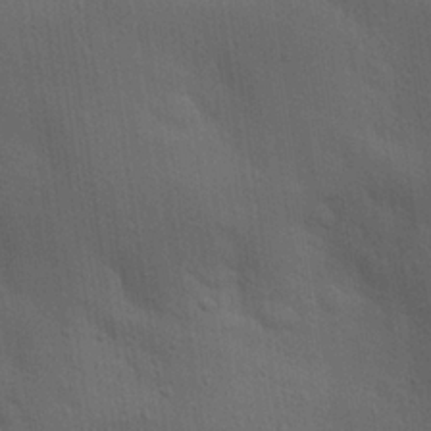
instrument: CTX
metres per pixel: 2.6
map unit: eHh
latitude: 25.4426
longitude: -79.6883
